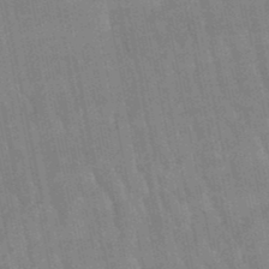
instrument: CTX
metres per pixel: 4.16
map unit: lHb
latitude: -48.6897
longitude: 74.7464
